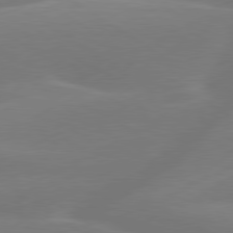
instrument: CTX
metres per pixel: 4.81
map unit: lApd
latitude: 79.4805
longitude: -150.3278
